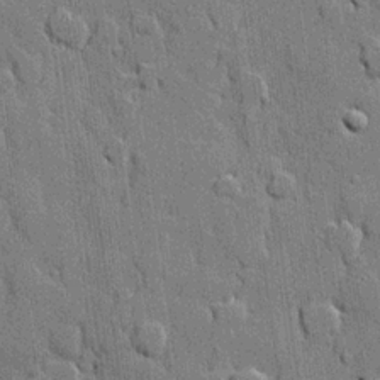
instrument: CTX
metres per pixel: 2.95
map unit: lHvf
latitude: 21.1403
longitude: 145.6533
